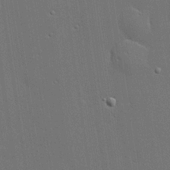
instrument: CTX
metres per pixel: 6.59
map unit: lHvf
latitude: 19.7260
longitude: 141.8611
